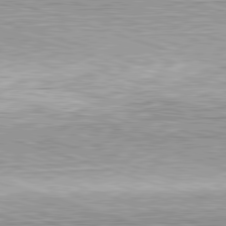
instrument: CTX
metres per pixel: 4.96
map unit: Hpe
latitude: -82.7652
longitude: 10.0472
